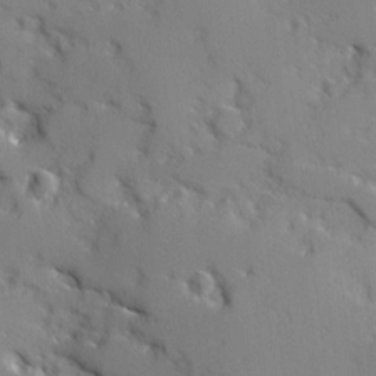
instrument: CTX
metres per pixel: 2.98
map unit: Ave
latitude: 12.3467
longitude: -101.5938
